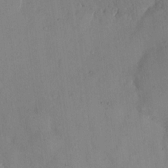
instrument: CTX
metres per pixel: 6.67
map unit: eHh
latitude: 12.4790
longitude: -61.9906
